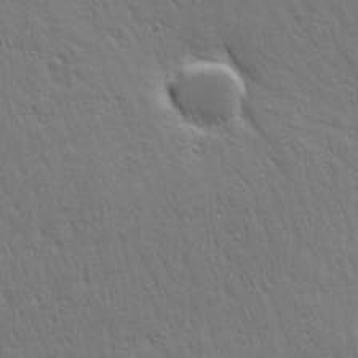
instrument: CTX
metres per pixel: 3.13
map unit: Ave
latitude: 22.6490
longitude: -135.7827
